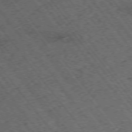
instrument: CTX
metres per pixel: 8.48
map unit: Hpe
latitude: -74.9542
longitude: 4.7841
